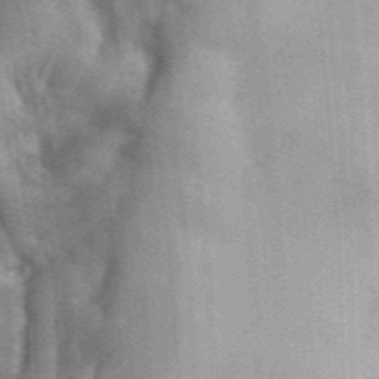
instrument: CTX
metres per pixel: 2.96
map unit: lHvf
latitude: 35.8583
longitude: -90.5357
